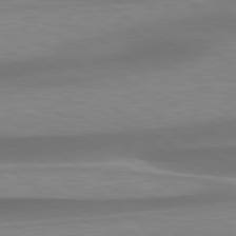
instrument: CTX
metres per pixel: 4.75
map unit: lApd
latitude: 79.4427
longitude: -91.9717
